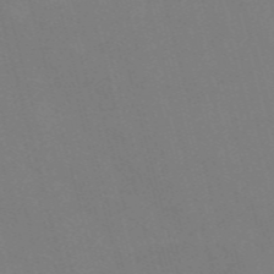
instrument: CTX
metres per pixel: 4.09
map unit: Nve
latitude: -58.7652
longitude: 61.8233
